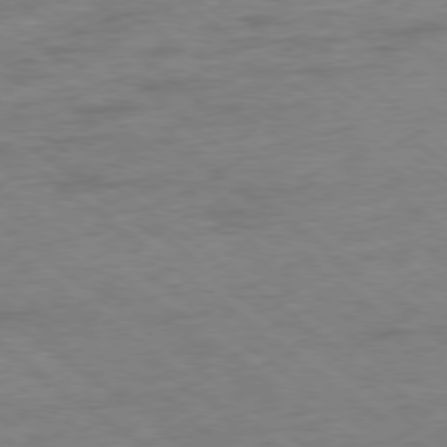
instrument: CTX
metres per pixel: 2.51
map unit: Ap
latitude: -78.2550
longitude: -82.6112
